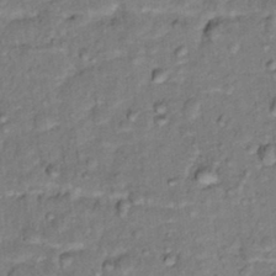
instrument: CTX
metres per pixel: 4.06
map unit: Hto
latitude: 16.4790
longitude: -35.4426
